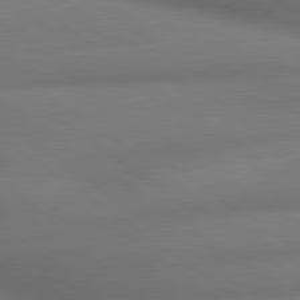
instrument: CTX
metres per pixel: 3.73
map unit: lApd
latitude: 79.8584
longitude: -167.8394
